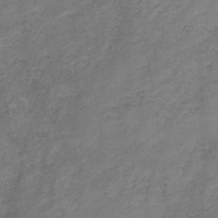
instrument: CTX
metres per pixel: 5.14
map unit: HNb
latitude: -44.3684
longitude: -38.3467
